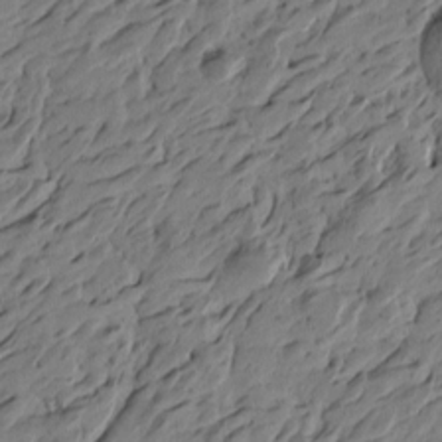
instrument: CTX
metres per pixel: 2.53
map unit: Htu
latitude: -5.2942
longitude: -178.8569
